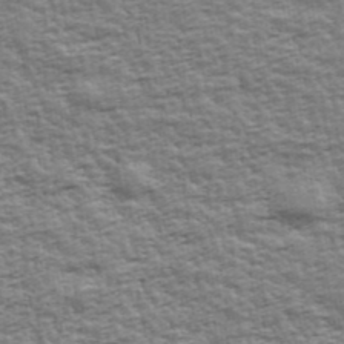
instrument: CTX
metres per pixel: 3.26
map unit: Ave
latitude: 42.8380
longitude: -112.1956
